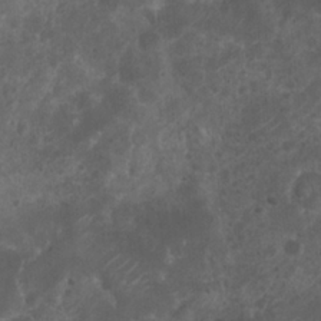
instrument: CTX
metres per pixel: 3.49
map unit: Nhu
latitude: 6.5735
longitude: -21.0080
